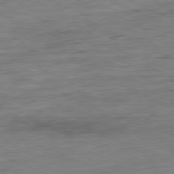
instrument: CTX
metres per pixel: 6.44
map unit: Ap
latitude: -80.6141
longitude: -91.3104
